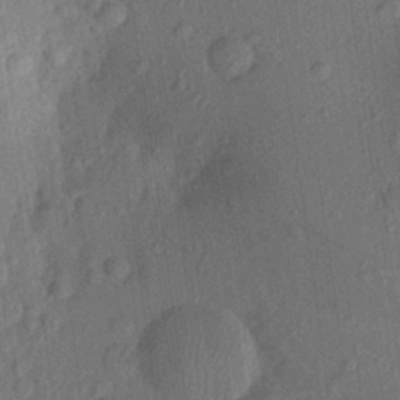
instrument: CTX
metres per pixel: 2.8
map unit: Aa
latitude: 22.9136
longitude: -146.7247
